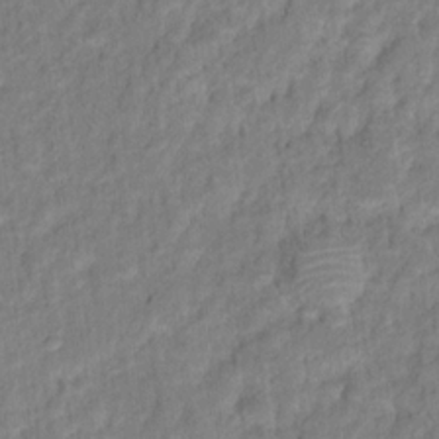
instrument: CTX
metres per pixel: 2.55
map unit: Hto
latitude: 16.5924
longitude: -40.4789
